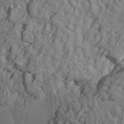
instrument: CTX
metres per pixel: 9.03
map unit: Htu
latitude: -7.3887
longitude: -66.4979
